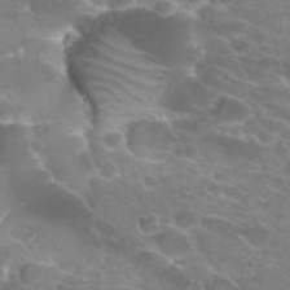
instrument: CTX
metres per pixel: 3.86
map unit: Hto
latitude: 25.4237
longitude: -37.3860
